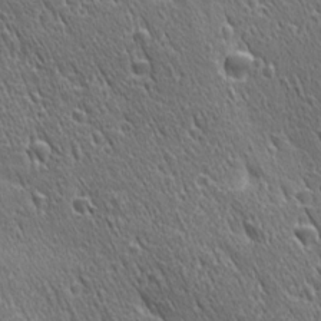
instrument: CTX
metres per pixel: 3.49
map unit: Ave
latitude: 21.2915
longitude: -137.1592
